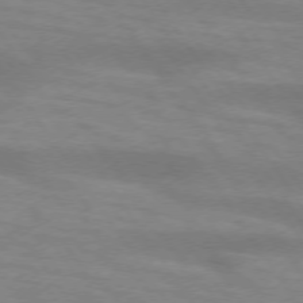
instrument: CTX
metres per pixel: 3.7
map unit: lApd
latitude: 73.8773
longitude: -54.4790
